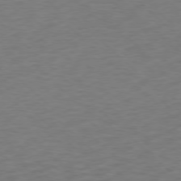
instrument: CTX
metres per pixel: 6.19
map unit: Ap
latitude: -76.9920
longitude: -77.2726
